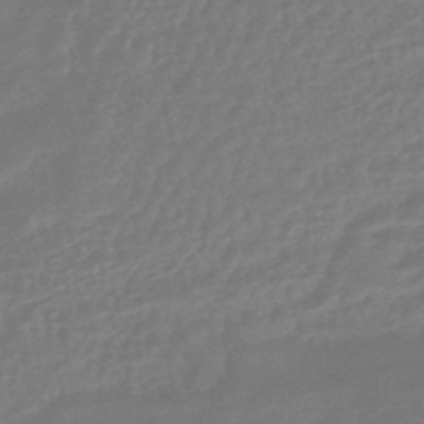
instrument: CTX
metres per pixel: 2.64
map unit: HNhu
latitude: -45.8800
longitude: 92.4818
